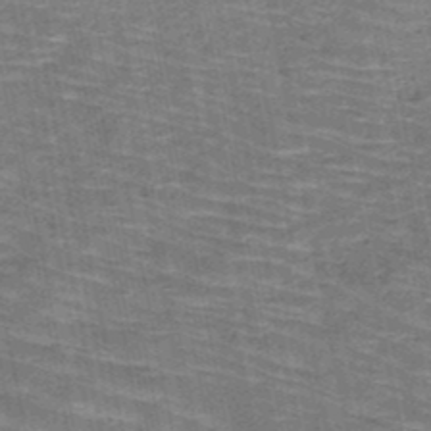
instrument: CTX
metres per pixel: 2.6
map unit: HNb
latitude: -49.7478
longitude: -50.2144
